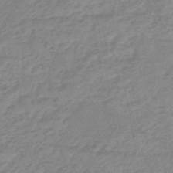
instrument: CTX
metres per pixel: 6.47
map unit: eHb
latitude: -45.6344
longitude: 82.1795
